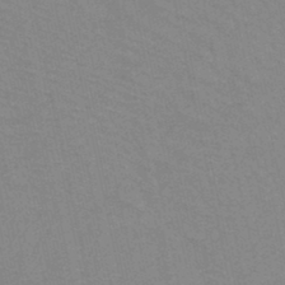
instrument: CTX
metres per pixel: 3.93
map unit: HNb
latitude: -45.4077
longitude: -41.8394
